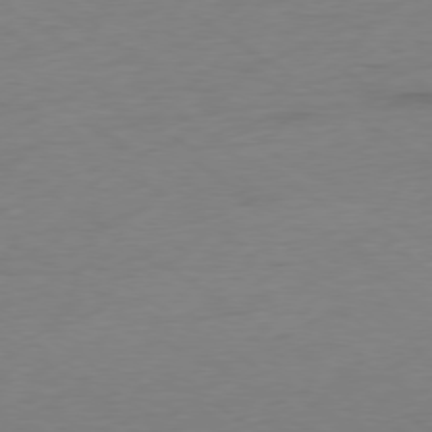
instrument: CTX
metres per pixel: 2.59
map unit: Ap
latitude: -78.4818
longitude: -58.8380
